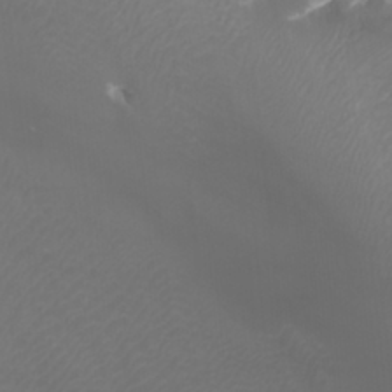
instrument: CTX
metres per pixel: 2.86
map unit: Htu
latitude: -11.0109
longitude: -74.5546
